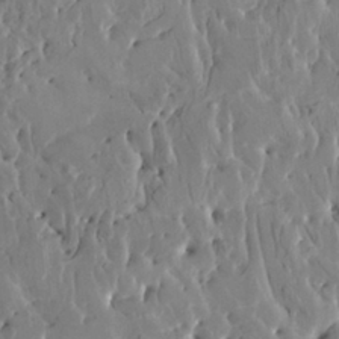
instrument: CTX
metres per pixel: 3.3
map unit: HNhu
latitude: 5.8772
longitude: -0.3467
